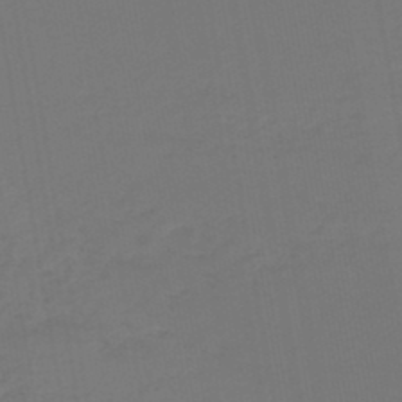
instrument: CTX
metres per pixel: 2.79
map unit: lHb
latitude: -46.3117
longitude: 71.1620
